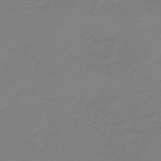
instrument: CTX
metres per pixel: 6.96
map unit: lHb
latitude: -42.1227
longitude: 64.0094
